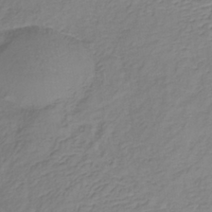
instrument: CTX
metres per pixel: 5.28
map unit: lHb
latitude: -36.2361
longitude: 72.5762
